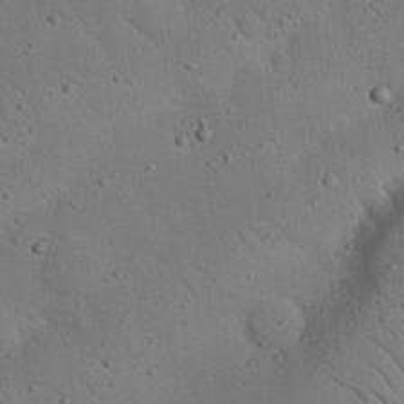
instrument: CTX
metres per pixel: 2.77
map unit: Nhu
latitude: 22.4979
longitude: -75.2348
